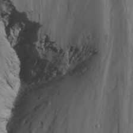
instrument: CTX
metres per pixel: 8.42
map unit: Nhu
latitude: -8.4440
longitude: -66.9702
